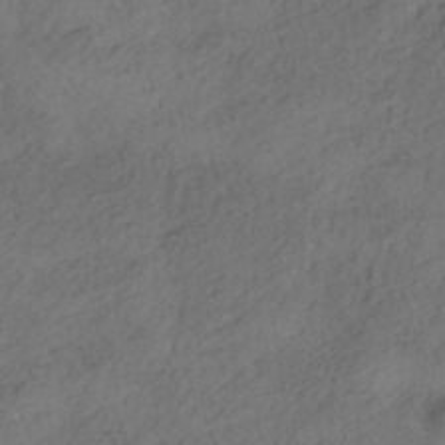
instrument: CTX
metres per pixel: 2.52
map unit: HNhu
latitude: -41.7289
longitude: 103.0864
